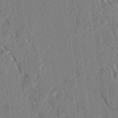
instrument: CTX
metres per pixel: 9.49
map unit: lAvf
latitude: 3.4615
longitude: -105.4805
